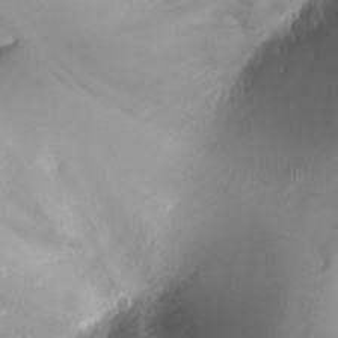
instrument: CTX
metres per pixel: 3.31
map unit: Ht
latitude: -17.1998
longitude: -44.5357
